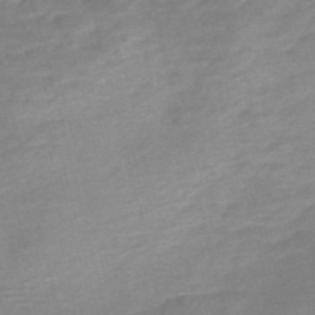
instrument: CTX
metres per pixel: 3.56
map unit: Nve
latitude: -56.9164
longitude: 58.5951
